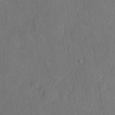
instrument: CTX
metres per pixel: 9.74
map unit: lHvf
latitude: 22.1956
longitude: 145.2943
